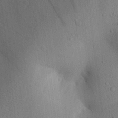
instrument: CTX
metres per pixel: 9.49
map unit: Aa
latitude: 26.9136
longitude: -138.1011
